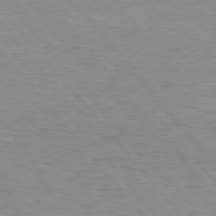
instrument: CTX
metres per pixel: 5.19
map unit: Hpe
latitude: 76.3089
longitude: -156.9702
